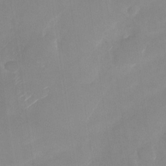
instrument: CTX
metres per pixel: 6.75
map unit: Nhu
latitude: -28.0661
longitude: -62.7436
